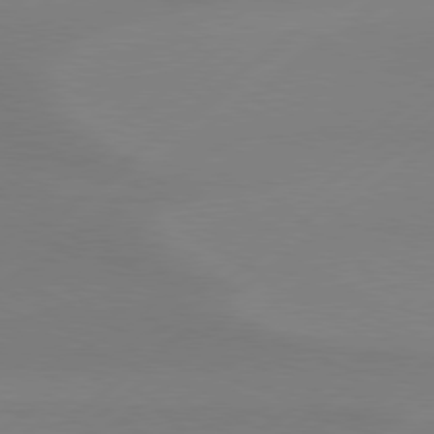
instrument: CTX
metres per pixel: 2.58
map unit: Hpe
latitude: 78.6680
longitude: -131.5749
